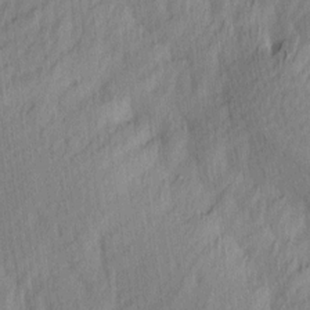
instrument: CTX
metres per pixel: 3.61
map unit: Ave
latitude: 13.0270
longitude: -106.4979
